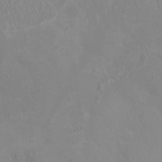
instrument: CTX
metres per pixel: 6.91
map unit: HNhu
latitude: 3.4237
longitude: -2.5923
